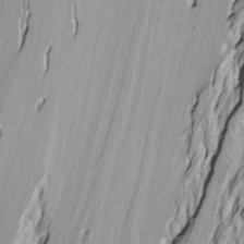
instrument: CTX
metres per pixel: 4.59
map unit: Htu
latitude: -7.8800
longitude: -65.2537
